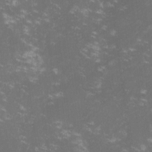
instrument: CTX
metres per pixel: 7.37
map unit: lHvf
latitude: -14.4251
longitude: -101.3860
